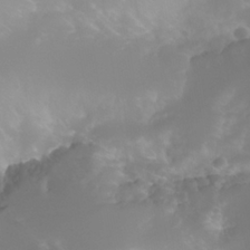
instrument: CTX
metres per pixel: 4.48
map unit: Nhe
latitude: -34.9542
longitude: -145.0836
